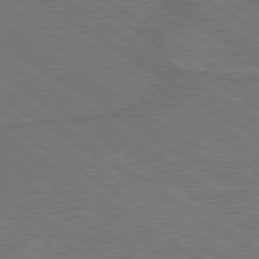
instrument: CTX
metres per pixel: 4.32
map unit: lApd
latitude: 79.7828
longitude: 165.9178
